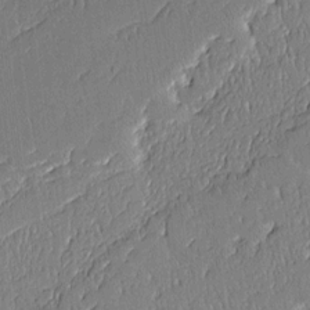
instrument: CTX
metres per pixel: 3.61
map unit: Aa
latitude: 11.8395
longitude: -128.1578
